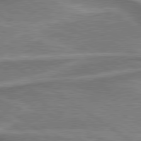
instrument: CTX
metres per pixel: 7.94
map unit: lApd
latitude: 79.7450
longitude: 171.1998
